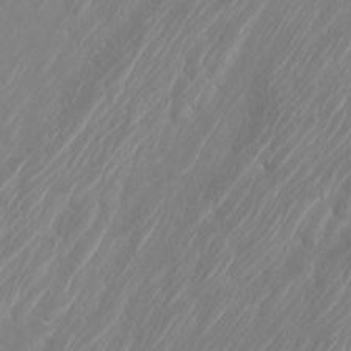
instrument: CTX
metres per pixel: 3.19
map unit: Htu
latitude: -5.2187
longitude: -72.4979
